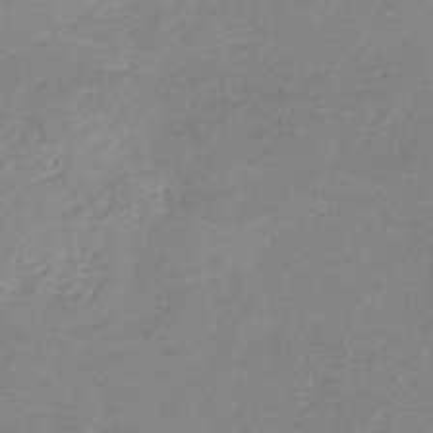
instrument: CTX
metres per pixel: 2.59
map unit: HNb
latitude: -34.0472
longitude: 55.4077
